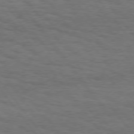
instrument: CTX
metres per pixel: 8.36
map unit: Hpe
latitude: 75.1403
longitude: -136.7435
